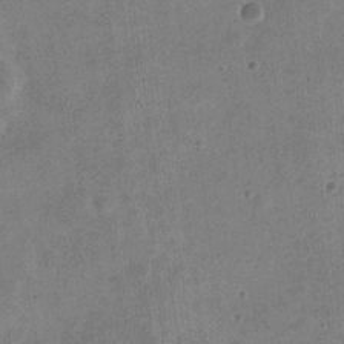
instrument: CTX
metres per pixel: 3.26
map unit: Nve
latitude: -24.4818
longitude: 106.7086
